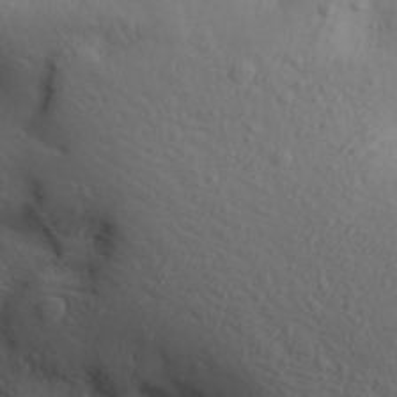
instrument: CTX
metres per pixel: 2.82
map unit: Aa
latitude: 31.2726
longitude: -145.9339
